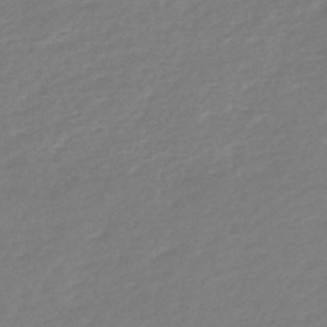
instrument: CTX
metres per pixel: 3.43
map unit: HNb
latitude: -48.7463
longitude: 57.8422
